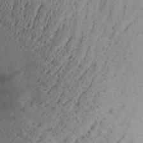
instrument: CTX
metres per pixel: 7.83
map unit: Aa
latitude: 28.3278
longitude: -131.4427
